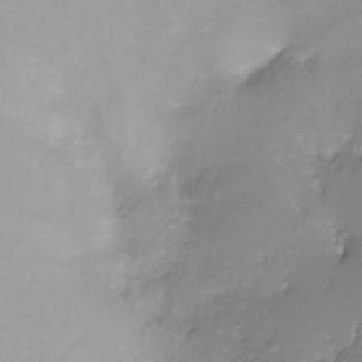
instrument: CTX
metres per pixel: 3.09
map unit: Nhe
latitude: -26.6896
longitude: -109.6505
